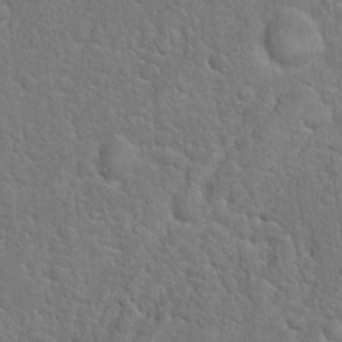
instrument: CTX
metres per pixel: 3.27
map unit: Hto
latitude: 19.3292
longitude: -51.3292
